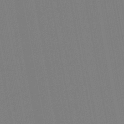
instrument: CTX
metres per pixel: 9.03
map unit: lHb
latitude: -46.6707
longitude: 71.6911
